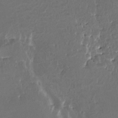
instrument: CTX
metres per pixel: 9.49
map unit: HNhu
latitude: 4.6490
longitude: 8.1039
